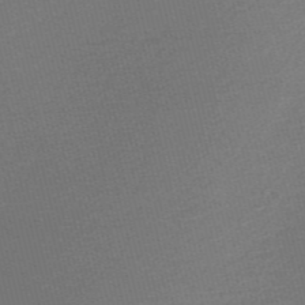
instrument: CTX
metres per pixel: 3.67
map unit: Nve
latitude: -56.6140
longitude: 61.1431
